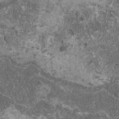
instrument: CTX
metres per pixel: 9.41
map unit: HNhu
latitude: 1.7071
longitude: 4.2928
